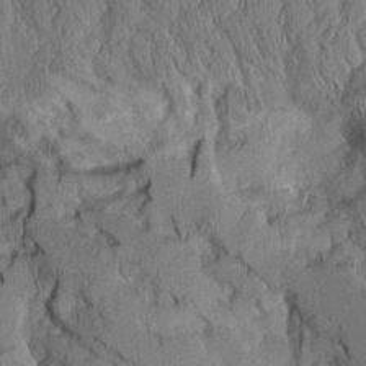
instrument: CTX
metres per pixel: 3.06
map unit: Aa
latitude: 9.2159
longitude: -127.6127
